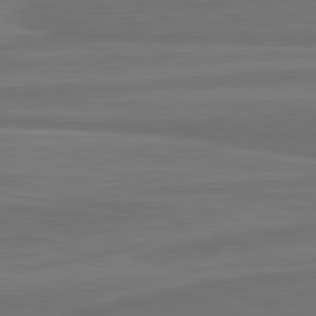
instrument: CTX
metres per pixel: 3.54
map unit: lApd
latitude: 82.1011
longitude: 168.3495
